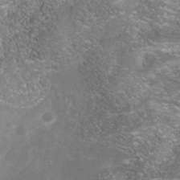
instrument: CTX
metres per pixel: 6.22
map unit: Nhe
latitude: -38.1039
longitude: -112.5168
